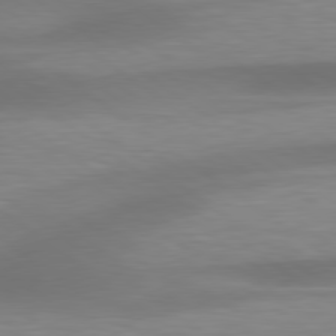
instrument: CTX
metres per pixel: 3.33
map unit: lApd
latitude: 79.4805
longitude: -91.5182
